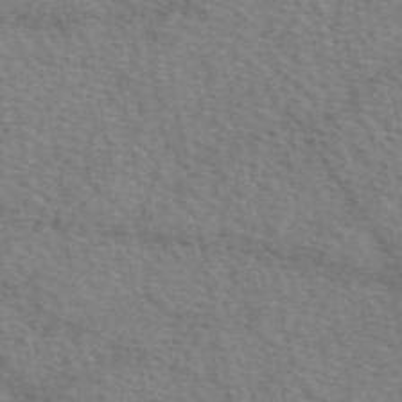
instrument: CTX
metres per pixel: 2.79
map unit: eAb
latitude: 50.7246
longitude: 108.5952
